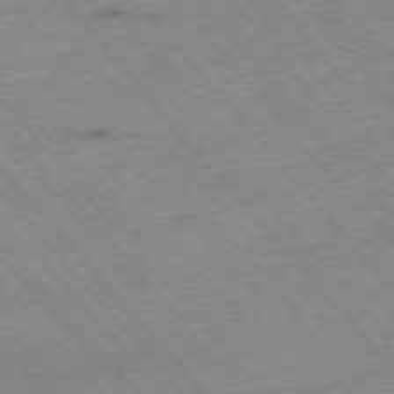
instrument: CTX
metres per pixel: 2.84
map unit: Hpe
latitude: -75.8801
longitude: -16.5546
